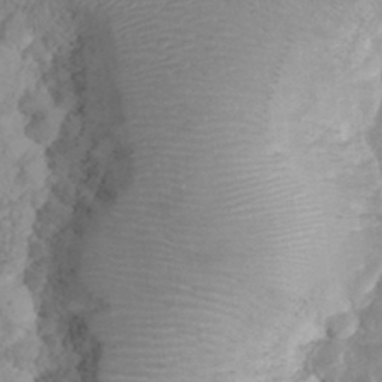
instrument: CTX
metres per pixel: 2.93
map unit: eHh
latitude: 32.5357
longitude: -62.7058
